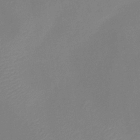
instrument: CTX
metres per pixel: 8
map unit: lHb
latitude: -35.3510
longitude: 67.4265
